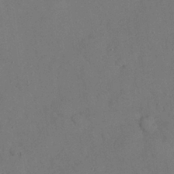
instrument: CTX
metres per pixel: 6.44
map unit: Nhu
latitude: 28.3467
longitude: -70.2711
